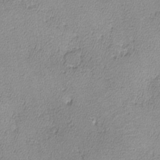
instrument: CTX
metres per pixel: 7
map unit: lHvf
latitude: -13.5399
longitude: -102.1578
